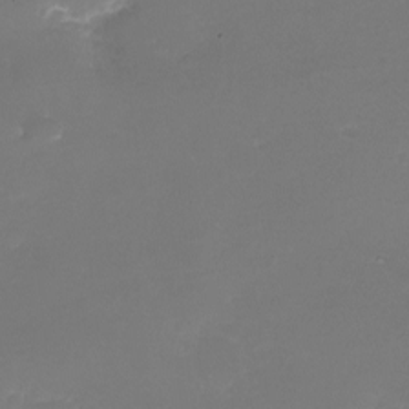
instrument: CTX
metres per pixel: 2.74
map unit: eHh
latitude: -6.2739
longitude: -78.3656
